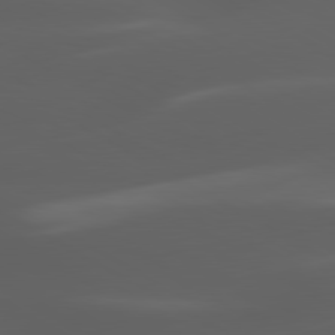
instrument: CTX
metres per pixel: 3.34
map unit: lApd
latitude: 80.2900
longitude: -144.5546
